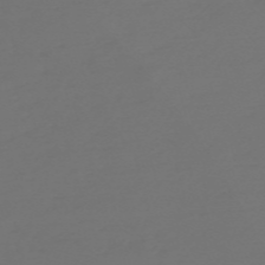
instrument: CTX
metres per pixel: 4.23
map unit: Nve
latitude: -59.3698
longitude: 56.8597
